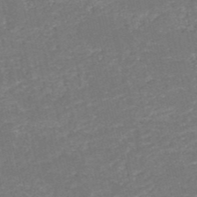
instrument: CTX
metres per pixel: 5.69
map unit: HNb
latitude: -50.8408
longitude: -48.9514
